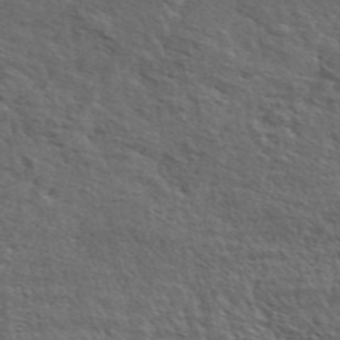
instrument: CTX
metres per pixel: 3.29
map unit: ANa
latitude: 45.6883
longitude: -84.4034
